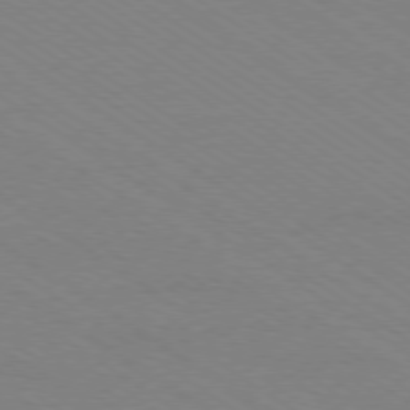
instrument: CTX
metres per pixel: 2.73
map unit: Ap
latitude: -78.9541
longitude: -85.0836
